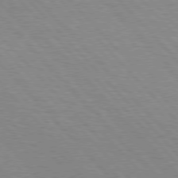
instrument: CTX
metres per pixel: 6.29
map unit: Hpe
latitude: 76.7435
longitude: -126.4034
